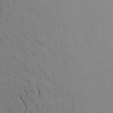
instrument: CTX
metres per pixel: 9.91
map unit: Aa
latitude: 21.5182
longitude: -148.2900
